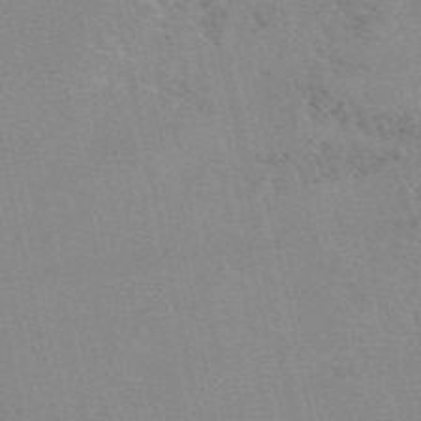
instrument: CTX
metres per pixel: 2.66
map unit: eAb
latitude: 49.4993
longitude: 106.0283
